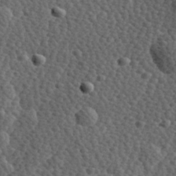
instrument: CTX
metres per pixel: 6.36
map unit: Hve
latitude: 23.8583
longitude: -97.2915
